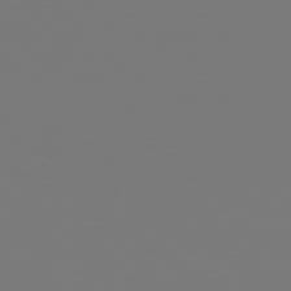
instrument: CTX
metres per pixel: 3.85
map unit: Hpe
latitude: 77.2159
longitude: -136.7247
